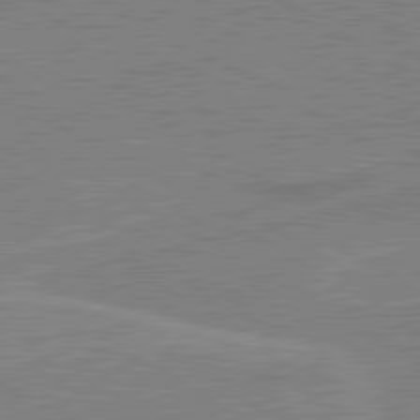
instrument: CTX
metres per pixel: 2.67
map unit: lApd
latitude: 80.7057
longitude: 122.8219
